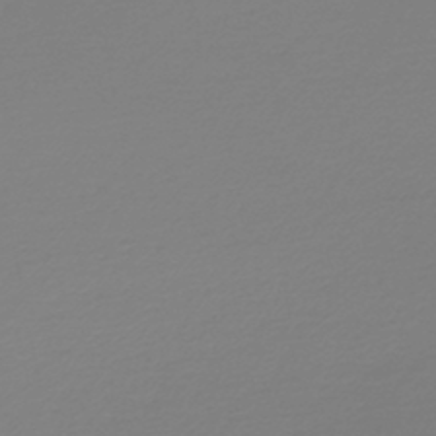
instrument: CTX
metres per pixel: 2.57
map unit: lHb
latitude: -45.5399
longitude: 59.4454
